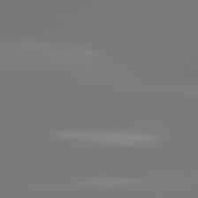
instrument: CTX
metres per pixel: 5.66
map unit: lApd
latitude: 81.5371
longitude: -149.5182
